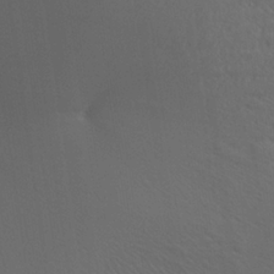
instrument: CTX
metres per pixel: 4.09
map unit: Aa
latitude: 28.8569
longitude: -136.7247
